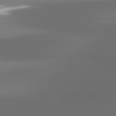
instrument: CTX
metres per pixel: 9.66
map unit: lApd
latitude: 81.5371
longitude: -136.1767
